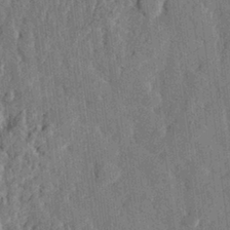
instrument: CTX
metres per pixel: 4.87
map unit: eHh
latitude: 27.8395
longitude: -76.6112
